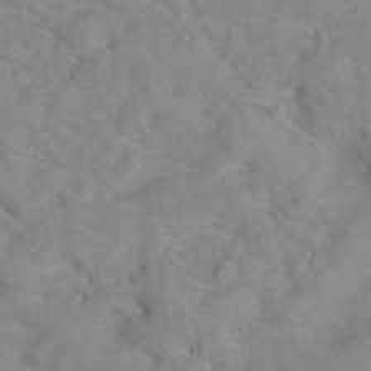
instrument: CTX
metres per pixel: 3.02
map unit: Hto
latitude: 17.7072
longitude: -38.3656
